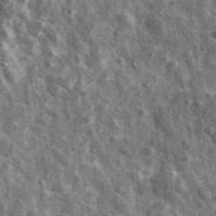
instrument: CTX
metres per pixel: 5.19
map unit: Ave
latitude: 40.6679
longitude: -106.2900
